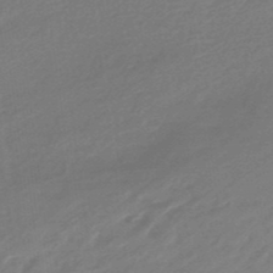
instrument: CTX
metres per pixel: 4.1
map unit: eHb
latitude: -45.9367
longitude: 89.6344
